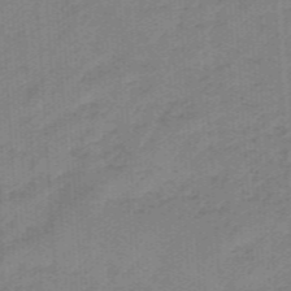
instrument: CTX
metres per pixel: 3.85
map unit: eHb
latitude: -46.3117
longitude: 83.5777
